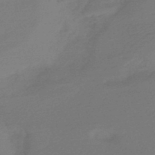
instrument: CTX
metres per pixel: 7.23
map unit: HNb
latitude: -47.8422
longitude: 60.0850
